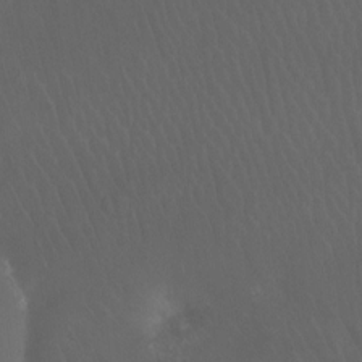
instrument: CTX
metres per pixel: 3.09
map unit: Ht
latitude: -11.8989
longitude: -44.3467
